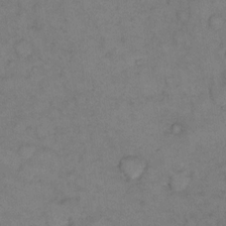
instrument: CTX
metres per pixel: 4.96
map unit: eHh
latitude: 12.6869
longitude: -63.2726
